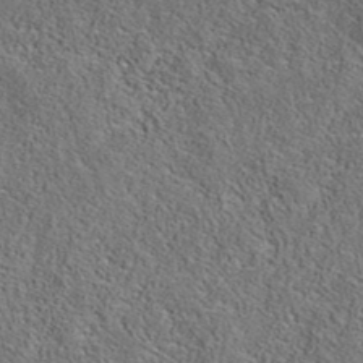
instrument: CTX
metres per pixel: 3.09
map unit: eAb
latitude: 36.2334
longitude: 112.8975
